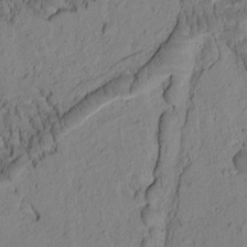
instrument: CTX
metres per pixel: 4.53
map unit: Htu
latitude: -2.4062
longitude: 172.1228
